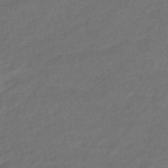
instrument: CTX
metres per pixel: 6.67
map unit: eHb
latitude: -42.7652
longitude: 84.6329
